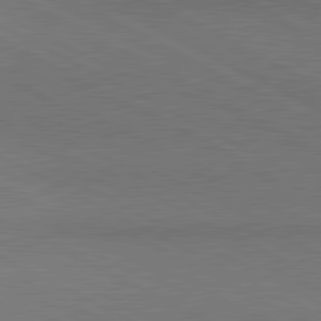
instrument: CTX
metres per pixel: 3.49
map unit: lApd
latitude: 81.1025
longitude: 149.8045
